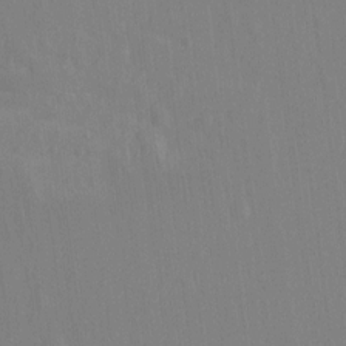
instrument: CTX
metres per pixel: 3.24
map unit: Hto
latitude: -12.5385
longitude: -39.3671
